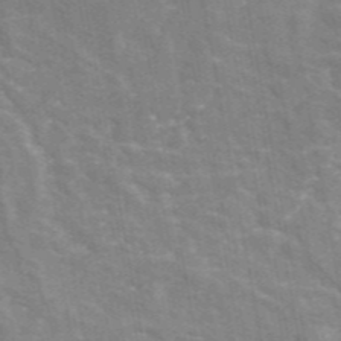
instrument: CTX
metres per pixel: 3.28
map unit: eAb
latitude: 46.5735
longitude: 116.8974
